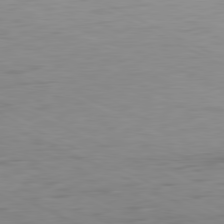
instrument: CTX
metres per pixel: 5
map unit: Ap
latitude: -81.0298
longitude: -61.0080
